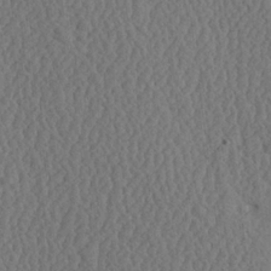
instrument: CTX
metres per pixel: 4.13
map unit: Ave
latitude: 23.8583
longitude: -134.5923
